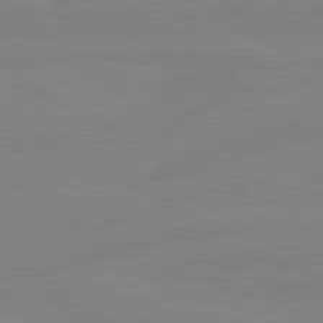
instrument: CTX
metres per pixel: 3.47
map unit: lApd
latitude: 81.2726
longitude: -176.1578
